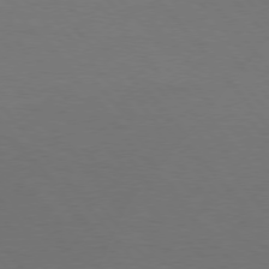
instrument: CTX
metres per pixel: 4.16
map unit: Hpe
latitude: 75.9528
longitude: -131.5560
